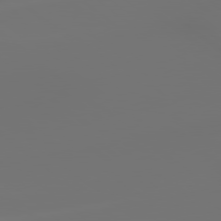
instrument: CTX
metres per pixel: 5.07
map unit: lApd
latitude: 79.1970
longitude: -174.4979
